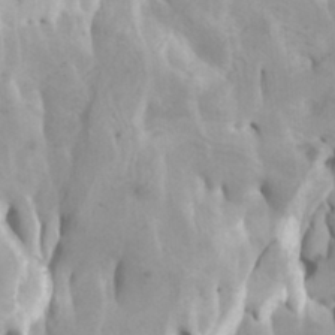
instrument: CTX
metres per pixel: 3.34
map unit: Htu
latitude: -6.0472
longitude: -76.6490
